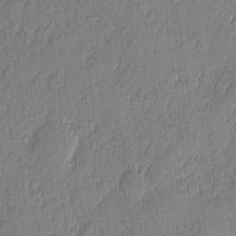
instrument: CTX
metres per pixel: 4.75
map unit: eHh
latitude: 3.8583
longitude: -76.6490
